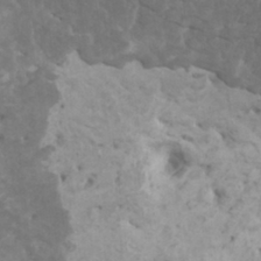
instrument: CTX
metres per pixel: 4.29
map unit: HNhu
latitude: 2.1200
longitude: -0.1200
